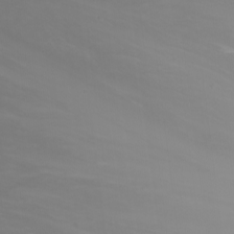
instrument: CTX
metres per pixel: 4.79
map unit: Nhu
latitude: -8.4251
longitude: -82.3845
